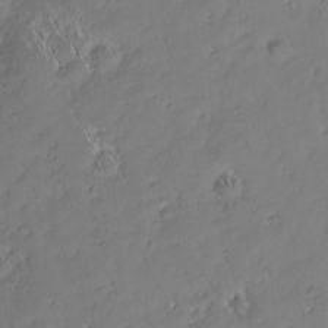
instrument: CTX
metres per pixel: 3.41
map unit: Nhu
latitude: -7.3320
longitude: -151.9528
